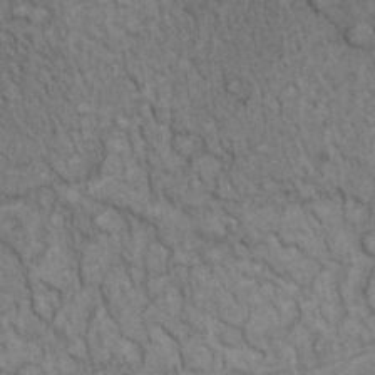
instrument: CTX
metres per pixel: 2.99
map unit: Nhu
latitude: 26.8569
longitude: -68.8758
